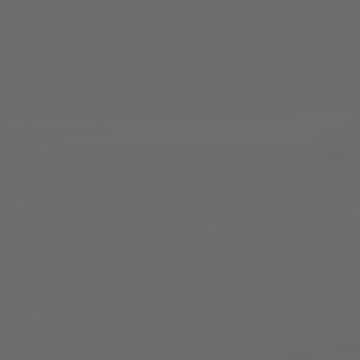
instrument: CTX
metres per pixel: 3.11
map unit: lApd
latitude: 82.3089
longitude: -172.1010
